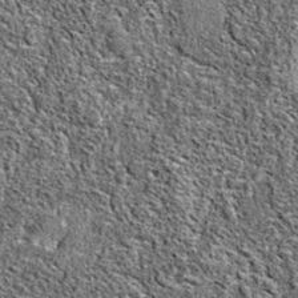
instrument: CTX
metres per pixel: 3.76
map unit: eAb
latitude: 36.7057
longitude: 105.8989
